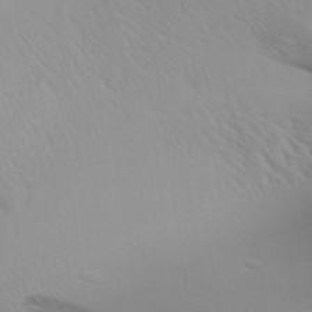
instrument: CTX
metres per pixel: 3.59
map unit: Aa
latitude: 29.3293
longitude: -134.3278
